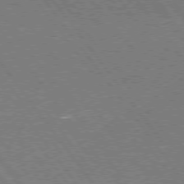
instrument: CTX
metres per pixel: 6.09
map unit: Hpe
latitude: 75.6694
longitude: -157.6693
